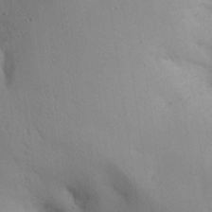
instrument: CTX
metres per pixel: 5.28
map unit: eHh
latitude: 25.8016
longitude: -75.5182
